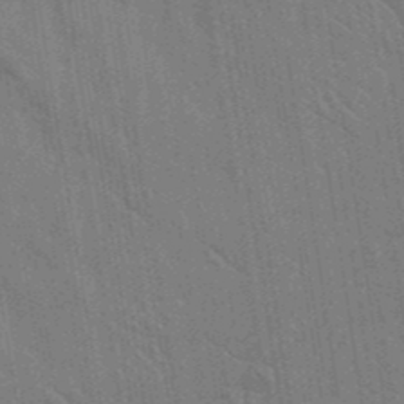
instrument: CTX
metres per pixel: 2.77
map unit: Aa
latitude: 9.3104
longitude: -126.4790
